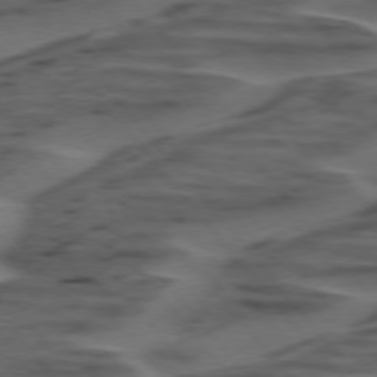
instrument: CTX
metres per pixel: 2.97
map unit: lApd
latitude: 75.2159
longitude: -69.8206
